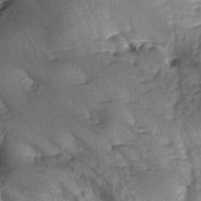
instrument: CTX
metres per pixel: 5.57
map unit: lAa
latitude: -6.7652
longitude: -126.3467
